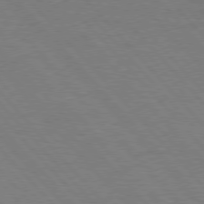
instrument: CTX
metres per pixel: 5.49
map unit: Hpe
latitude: 77.0080
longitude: -153.8017
